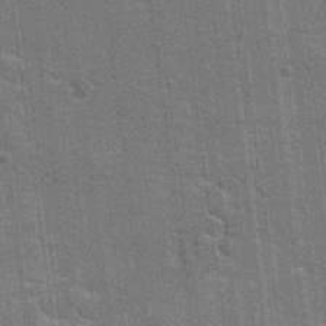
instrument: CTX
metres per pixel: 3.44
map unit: Hto
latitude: 20.2712
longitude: -48.4412
